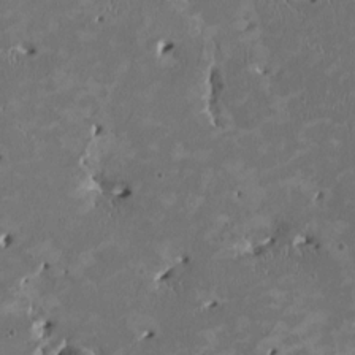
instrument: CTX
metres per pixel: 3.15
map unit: HNhu
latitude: 2.2522
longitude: -4.7435
